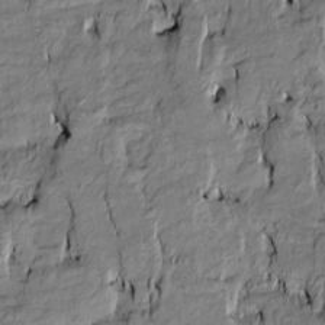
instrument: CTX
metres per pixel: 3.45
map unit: Htu
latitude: -10.1606
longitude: 176.9353
